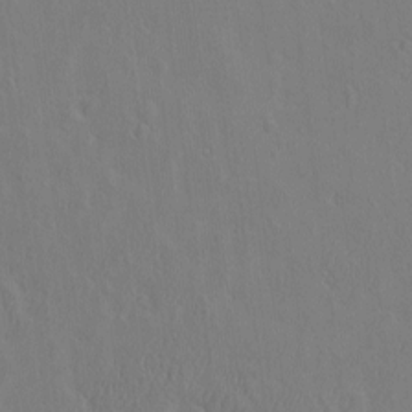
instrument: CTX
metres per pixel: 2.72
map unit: eHh
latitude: -3.0675
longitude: 18.0472
